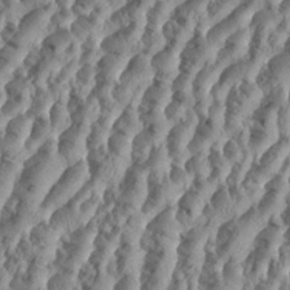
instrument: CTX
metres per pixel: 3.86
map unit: Aa
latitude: 34.5356
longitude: -136.8380
